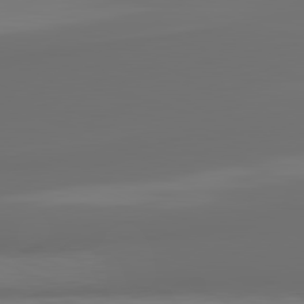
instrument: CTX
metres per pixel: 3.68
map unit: lApd
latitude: 81.8205
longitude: 163.9556
